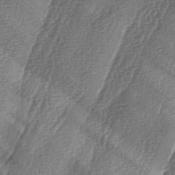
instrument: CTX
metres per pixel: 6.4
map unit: lAa
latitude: -4.8975
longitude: -129.2537
